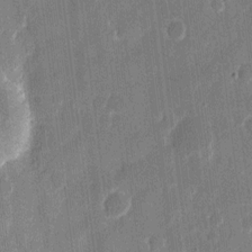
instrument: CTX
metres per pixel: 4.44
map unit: eHh
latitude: 11.4427
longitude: -70.3656
